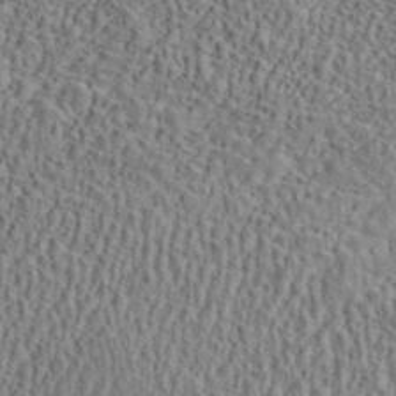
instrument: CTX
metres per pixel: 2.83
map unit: ANa
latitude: 42.8947
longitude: 53.5399
